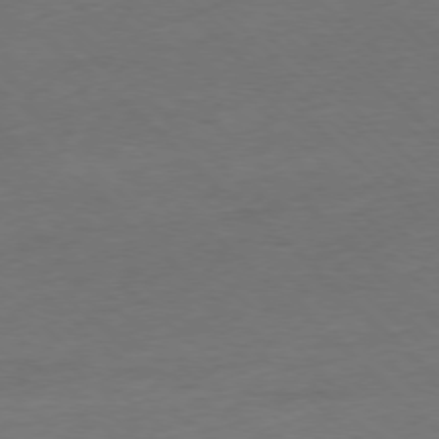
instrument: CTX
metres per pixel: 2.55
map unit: Ap
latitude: -77.4643
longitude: -64.0822
